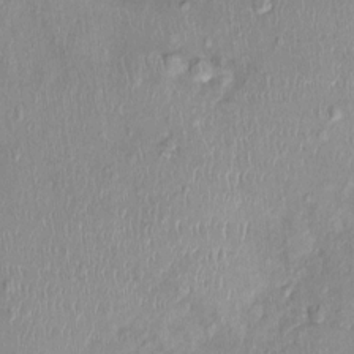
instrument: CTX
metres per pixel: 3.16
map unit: Nhu
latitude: 0.4790
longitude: -15.0081
